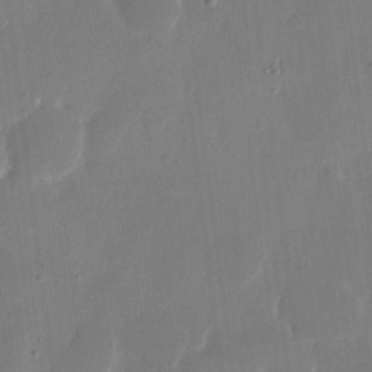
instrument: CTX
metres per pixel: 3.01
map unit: eHh
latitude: 9.1025
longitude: -67.9906
